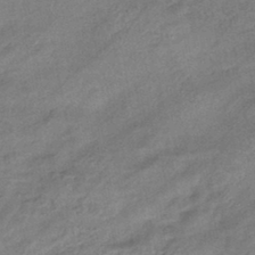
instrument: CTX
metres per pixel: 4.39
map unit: eHb
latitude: -42.2172
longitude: 84.1983
